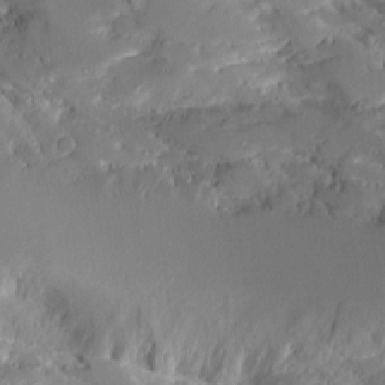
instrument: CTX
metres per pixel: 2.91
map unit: Aa
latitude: 10.5924
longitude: -126.3845
